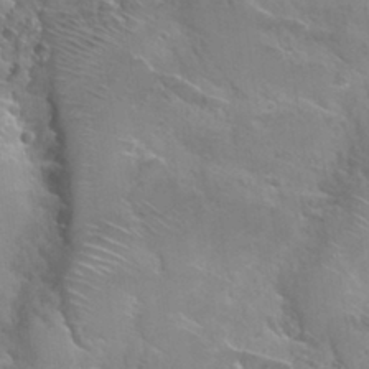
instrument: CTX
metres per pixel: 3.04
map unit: Hto
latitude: 28.3656
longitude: -40.2711
